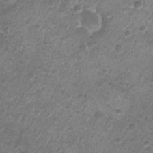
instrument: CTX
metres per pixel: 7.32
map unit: Nhu
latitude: 2.9513
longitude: -15.6883
